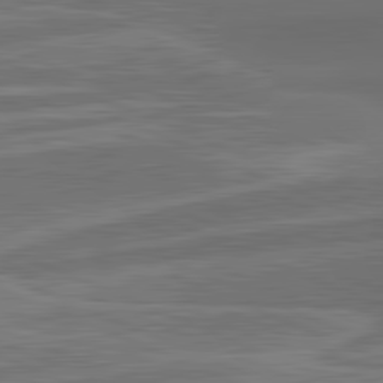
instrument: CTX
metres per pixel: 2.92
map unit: lApd
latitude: 82.3278
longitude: 142.4440
